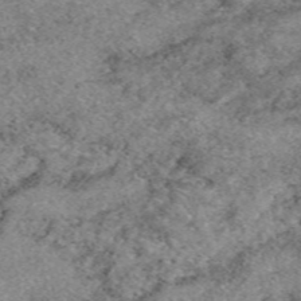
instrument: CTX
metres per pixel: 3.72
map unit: eAb
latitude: 49.4615
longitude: 109.4643
